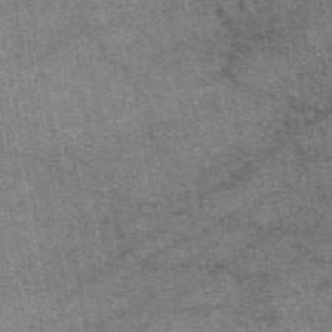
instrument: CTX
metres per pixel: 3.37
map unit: eAb
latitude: 47.3860
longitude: 107.0676
